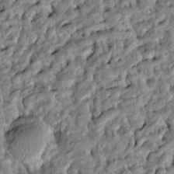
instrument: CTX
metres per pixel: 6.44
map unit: Htu
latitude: -8.3873
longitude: 145.6533
